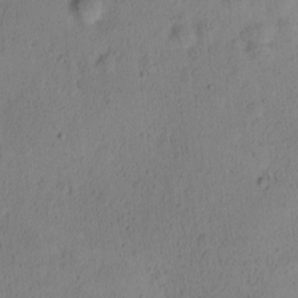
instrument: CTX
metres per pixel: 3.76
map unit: Ave
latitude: -8.7463
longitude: -121.8395
